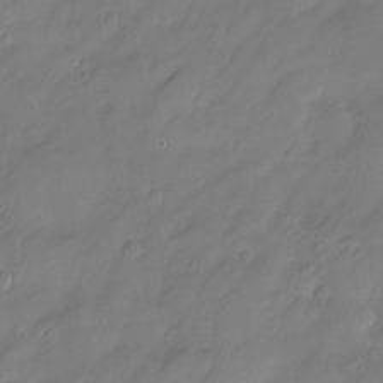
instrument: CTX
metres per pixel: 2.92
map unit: HNhu
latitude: -23.8612
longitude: 50.6707
